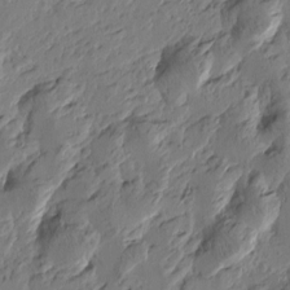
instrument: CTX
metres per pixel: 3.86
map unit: Htu
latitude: -3.6343
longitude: -178.1767
